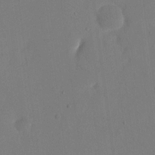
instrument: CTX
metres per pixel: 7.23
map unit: eHh
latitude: 18.8758
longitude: -67.9528
